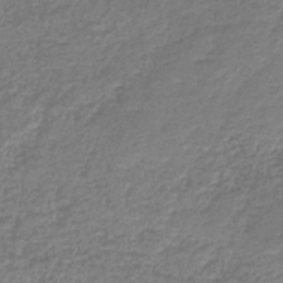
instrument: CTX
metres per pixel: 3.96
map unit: HNb
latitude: -42.6518
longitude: 49.7856
